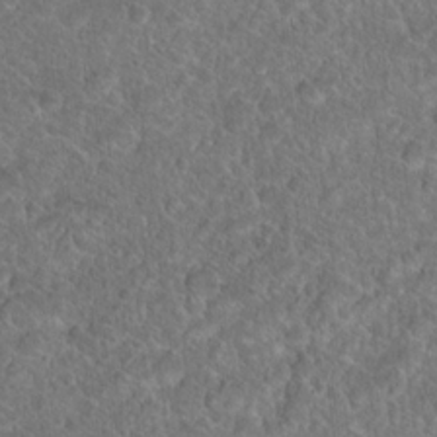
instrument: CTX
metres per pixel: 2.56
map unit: Hto
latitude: 17.6316
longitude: -37.2159
